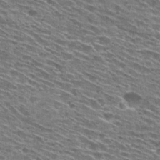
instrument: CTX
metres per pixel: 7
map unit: Hto
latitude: 28.7435
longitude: -45.9528
